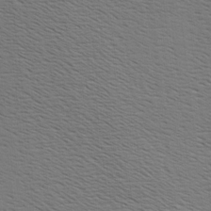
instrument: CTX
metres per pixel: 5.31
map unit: Hve
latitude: 3.2726
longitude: -125.4237
